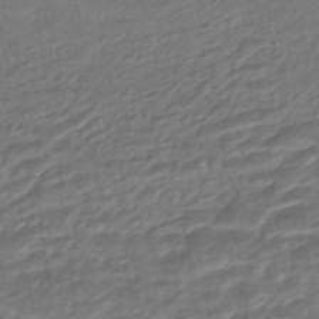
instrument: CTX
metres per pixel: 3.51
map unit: HNhu
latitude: -45.7667
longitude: 104.2550
